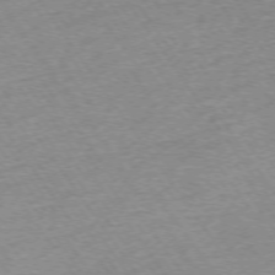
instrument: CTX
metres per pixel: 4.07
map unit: Ap
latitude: -74.7841
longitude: -84.3089
